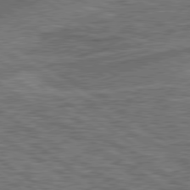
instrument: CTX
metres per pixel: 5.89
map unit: lApd
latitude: 79.4994
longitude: 172.5762
